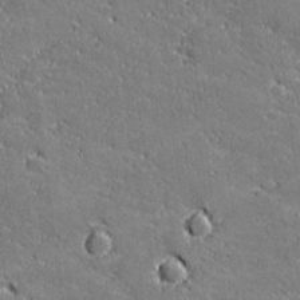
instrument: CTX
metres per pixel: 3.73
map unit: lHvf
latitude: 26.9325
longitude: 141.9556
